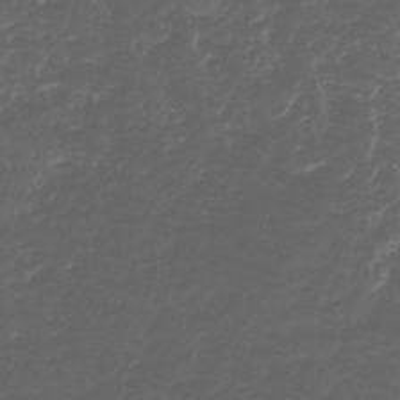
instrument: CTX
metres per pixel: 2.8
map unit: HNb
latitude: -37.2376
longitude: 50.7652
